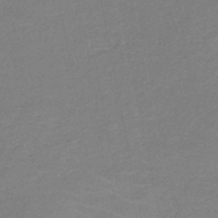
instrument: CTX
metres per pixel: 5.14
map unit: HNb
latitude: -49.7478
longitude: -48.3278
